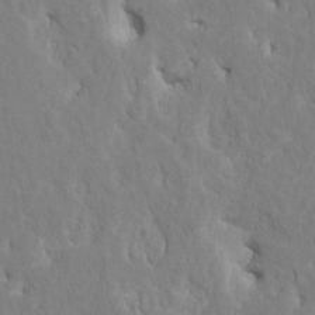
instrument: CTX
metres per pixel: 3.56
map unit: HNhu
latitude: 7.6883
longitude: -3.1403
